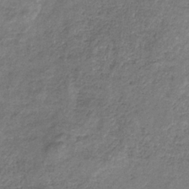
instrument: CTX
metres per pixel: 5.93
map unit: HNb
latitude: -32.8408
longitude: 59.1809
